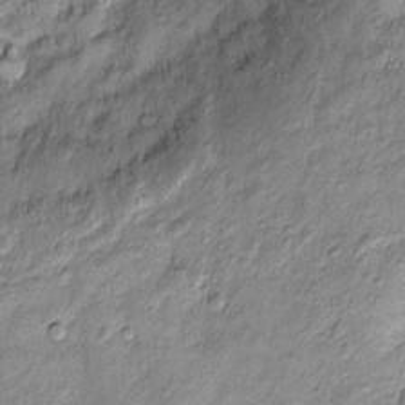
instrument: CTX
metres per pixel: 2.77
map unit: Htu
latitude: -5.3131
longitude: 159.0108
